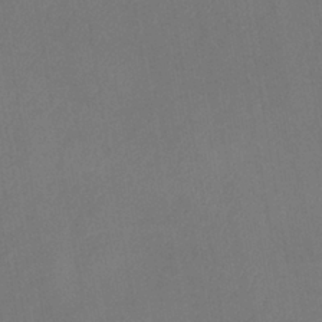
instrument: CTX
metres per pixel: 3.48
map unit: lHb
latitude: -38.7274
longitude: 74.1795
